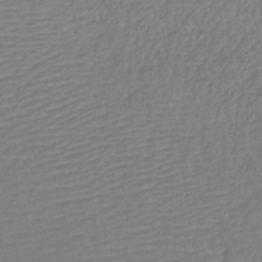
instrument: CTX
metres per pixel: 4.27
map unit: HNb
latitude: -34.7841
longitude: 55.2943
